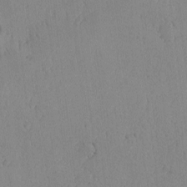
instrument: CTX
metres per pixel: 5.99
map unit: lAvf
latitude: -5.8044
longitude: -114.8191
